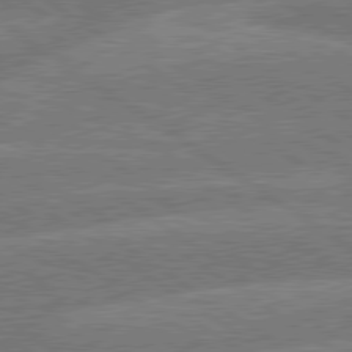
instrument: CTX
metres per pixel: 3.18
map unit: lApd
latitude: 79.8206
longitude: -161.3293
